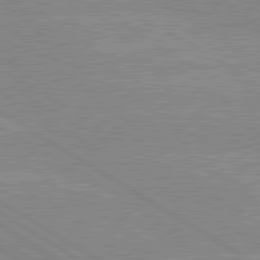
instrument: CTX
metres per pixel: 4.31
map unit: lApd
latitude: 80.1200
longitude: -125.6693
